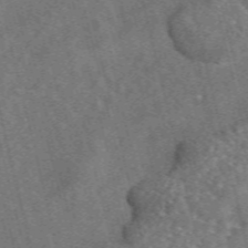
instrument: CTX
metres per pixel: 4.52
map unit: eAb
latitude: 44.6868
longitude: 111.4454
